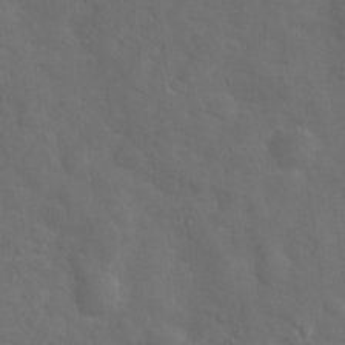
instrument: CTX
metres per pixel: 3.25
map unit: Hto
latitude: 18.6301
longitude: -53.8395
